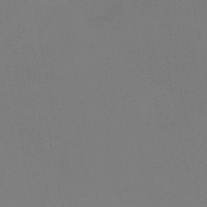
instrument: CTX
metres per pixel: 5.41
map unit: HNb
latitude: -46.1605
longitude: 56.7463
